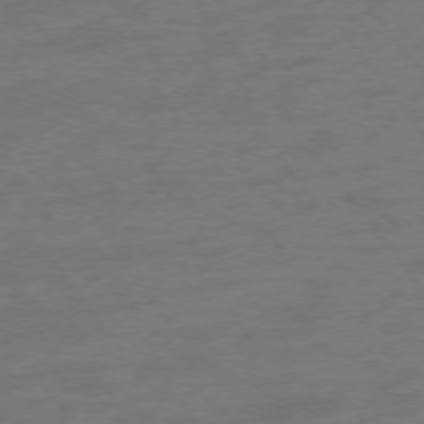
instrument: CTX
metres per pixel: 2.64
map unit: Hpe
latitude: -75.5966
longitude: -16.1956
